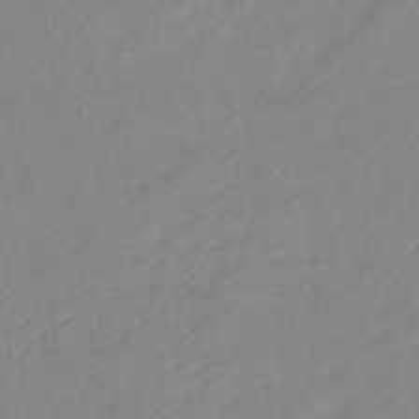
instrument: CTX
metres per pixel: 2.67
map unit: lHb
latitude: -34.8597
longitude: 72.1794
